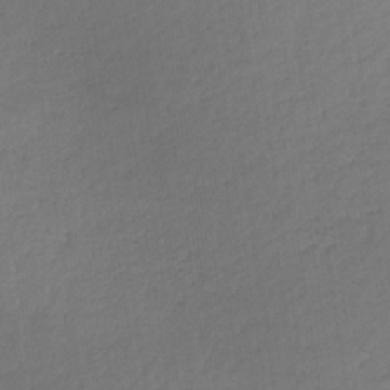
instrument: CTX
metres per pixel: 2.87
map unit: lHb
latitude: -36.7841
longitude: 69.3320
